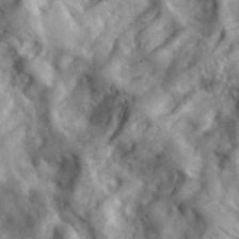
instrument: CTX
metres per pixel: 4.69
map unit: eHh
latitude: 34.9324
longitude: -68.4034
